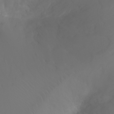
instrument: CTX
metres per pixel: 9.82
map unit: Ht
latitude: -2.6707
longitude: -61.2159
